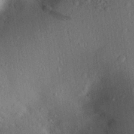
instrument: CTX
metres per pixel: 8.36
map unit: Aa
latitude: 28.8947
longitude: -145.8961
